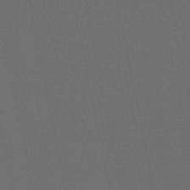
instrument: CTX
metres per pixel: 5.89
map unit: eHb
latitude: -50.6707
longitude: 71.5588
